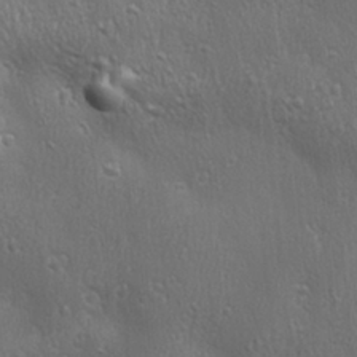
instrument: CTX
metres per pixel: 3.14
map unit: Ave
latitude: 22.3467
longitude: -136.8758
